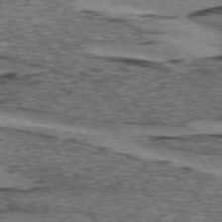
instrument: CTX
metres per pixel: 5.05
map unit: lApd
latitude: 74.3278
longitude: -76.3845
